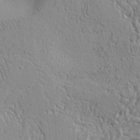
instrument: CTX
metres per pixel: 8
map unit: Ht
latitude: 8.1200
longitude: -76.4979
